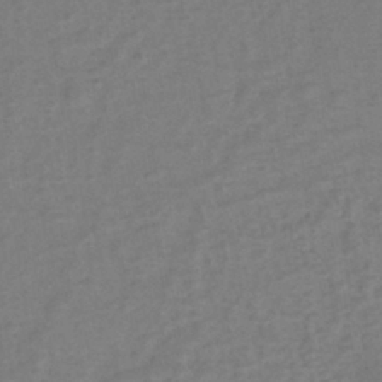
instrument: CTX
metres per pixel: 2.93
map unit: eHh
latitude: -40.1606
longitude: -28.8947
